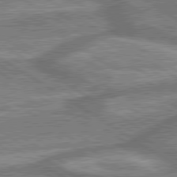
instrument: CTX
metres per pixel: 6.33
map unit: lApd
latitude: 79.8395
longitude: 174.7274
